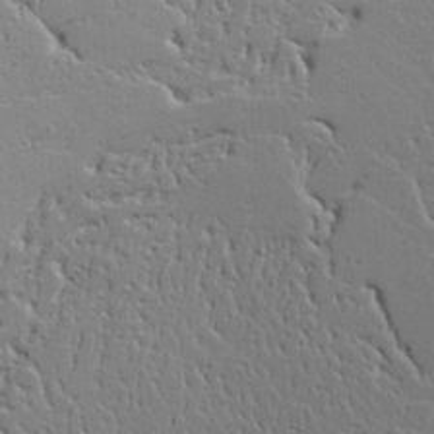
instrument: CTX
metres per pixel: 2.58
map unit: Aa
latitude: 18.5168
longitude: -126.1578
